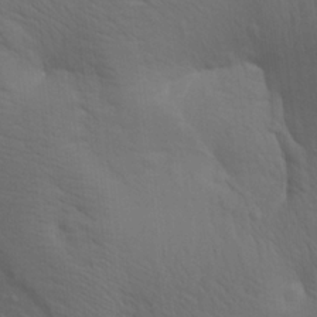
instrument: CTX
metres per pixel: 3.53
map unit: lAa
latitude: 22.2711
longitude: -138.4412
